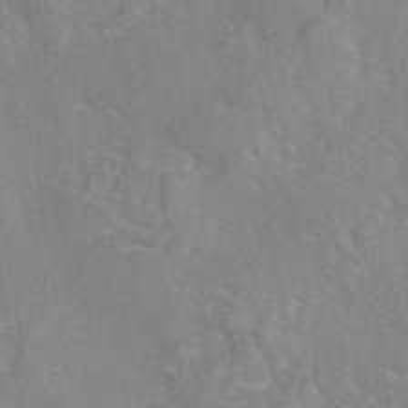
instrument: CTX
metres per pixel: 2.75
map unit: eAb
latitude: 45.5749
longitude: 109.2754
